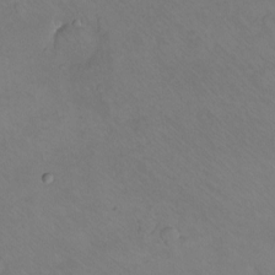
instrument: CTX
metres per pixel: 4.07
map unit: eHh
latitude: -10.4440
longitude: -65.9906
